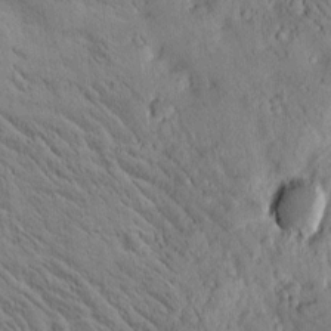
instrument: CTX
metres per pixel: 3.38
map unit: Htu
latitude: -2.1794
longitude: 175.1053
